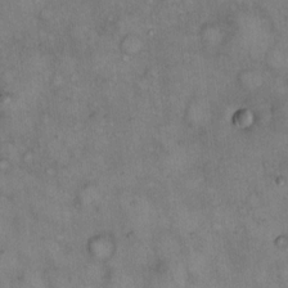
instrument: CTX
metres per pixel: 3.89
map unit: eHh
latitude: 14.7813
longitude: -64.2334
